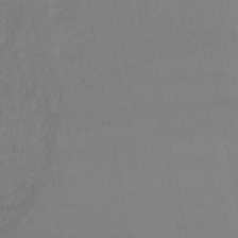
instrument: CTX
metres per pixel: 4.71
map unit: lHb
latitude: -46.3873
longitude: 75.3510
